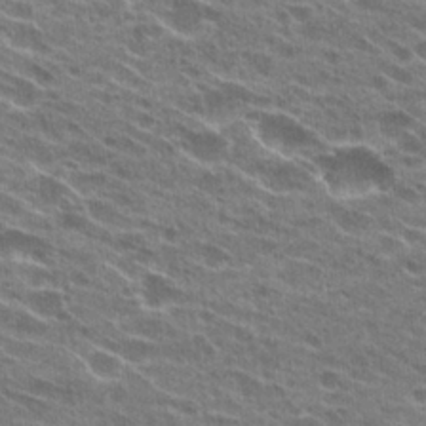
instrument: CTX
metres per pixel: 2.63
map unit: Hto
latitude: 24.4034
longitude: -42.2145
